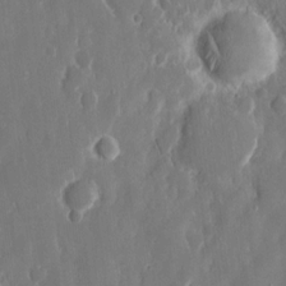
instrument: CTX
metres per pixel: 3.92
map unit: eHh
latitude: 14.0444
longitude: -72.3090
